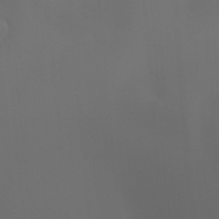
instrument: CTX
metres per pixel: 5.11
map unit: HNhu
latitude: 6.2145
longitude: 13.8611
